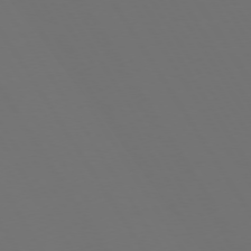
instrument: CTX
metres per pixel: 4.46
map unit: Hpe
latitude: 73.3671
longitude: -128.2900
